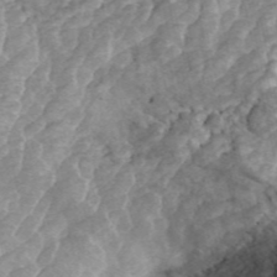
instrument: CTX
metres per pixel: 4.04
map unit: ANa
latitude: 45.7072
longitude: 25.3132
